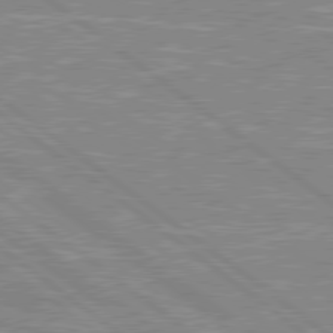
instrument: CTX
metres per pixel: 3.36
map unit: Hpe
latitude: 79.2726
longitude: -120.9703
